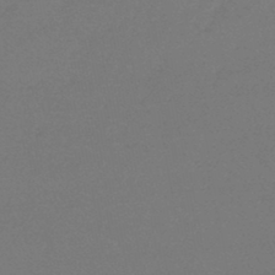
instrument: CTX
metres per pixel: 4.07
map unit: lHb
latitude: -44.9164
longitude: 69.4643
